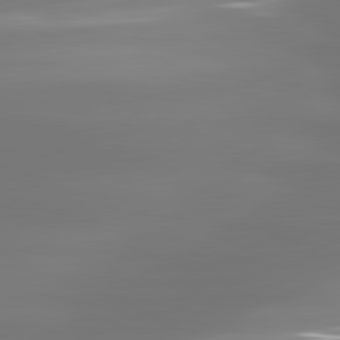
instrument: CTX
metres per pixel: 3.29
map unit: lApd
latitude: 81.4993
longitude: -134.2711
